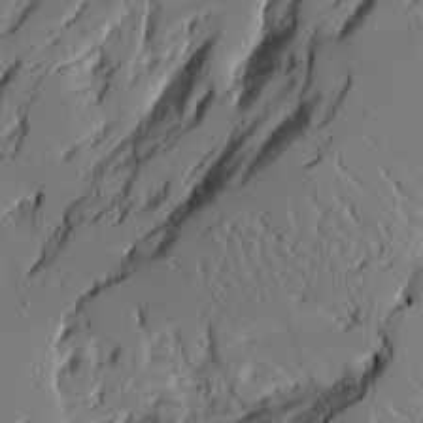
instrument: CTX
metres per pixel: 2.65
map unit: Aa
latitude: 12.5168
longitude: -126.5924
